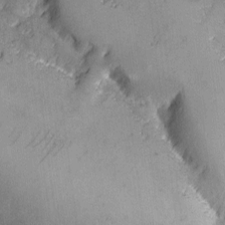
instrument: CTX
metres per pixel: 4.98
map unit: Ave
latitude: -7.8233
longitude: -118.4790
